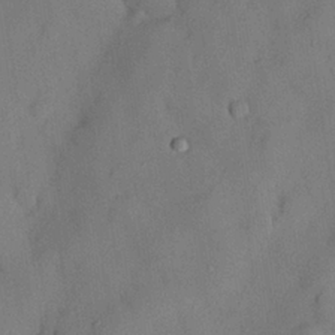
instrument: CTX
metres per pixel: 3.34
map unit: Nhu
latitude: 26.0255
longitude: -72.9892
